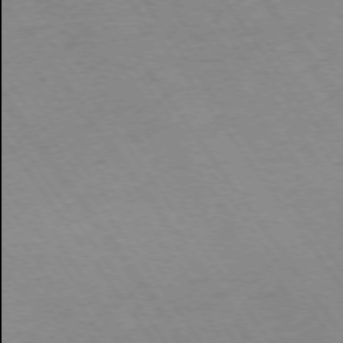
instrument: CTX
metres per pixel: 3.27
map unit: Ap
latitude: -74.5763
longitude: -77.9906
